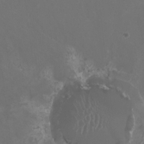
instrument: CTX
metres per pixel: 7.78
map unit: HNhu
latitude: 0.8758
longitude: -2.0444
